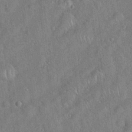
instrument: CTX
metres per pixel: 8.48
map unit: Hto
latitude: 19.1025
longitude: -52.8758
